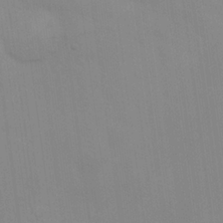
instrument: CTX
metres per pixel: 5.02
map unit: Nhu
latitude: 23.7827
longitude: -63.0837
